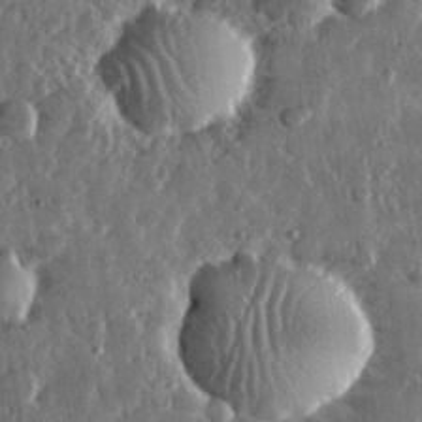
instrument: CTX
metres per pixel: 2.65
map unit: lHvf
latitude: 31.9151
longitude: -90.3845
